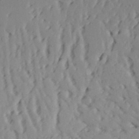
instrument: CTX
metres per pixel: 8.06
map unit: Aa
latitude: 23.8772
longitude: -131.2726
